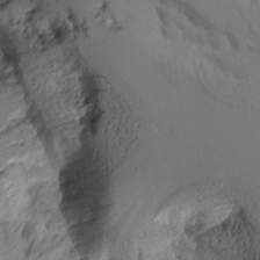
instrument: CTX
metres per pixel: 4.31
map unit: Aa
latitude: 10.7246
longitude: -126.7246
